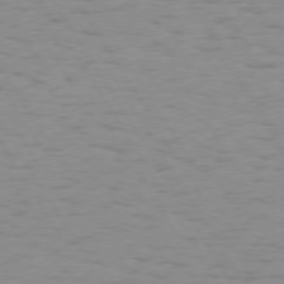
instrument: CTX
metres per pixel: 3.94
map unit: Hpe
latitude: 73.9151
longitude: -136.0255
